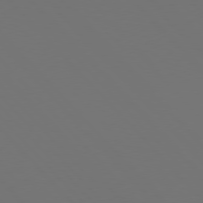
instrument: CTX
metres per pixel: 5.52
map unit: Hpe
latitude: 76.5734
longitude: -169.0648
